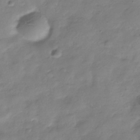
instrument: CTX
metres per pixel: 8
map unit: Hve
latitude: -32.9164
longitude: 91.0676
